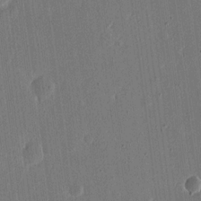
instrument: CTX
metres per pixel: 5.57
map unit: eHh
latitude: 15.5183
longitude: -69.7261
